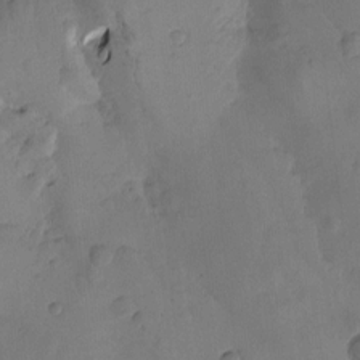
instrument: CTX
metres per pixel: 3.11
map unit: Htu
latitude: -3.0864
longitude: -176.5168
